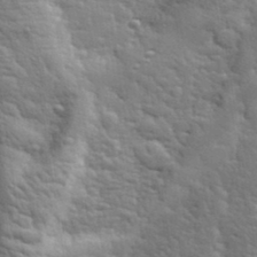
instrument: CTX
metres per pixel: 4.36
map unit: lHvf
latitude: 34.6679
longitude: -81.6127
